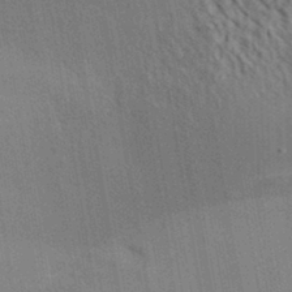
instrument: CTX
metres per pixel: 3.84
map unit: Aa
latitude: 31.1404
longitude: -139.0269
